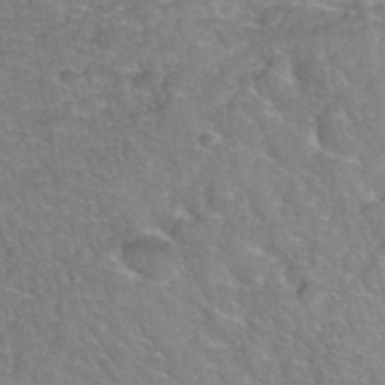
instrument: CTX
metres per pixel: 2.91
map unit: Hto
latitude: 37.5749
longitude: -43.8394
